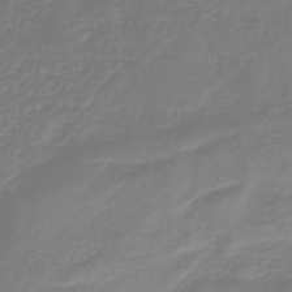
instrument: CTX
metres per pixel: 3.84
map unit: HNb
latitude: -45.0109
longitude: -42.3845
